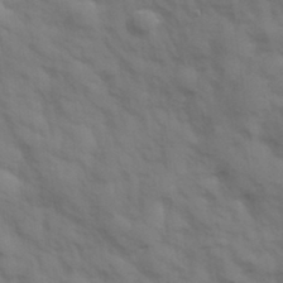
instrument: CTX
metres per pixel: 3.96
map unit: Hve
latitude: 32.7057
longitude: 150.5007
